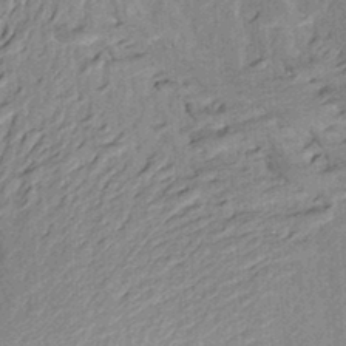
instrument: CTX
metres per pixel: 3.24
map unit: Aa
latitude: 21.8961
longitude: -150.2144
